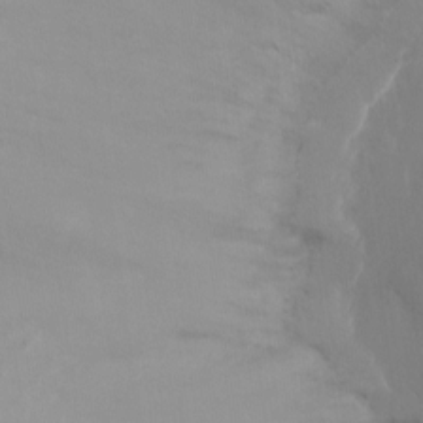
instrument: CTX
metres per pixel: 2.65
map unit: Ht
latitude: -9.0108
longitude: -32.2523
